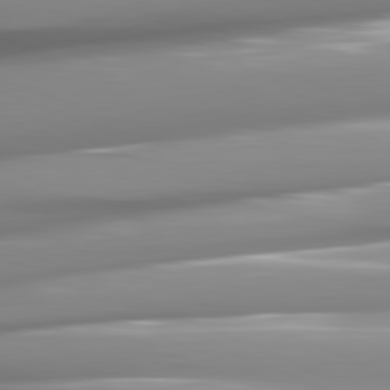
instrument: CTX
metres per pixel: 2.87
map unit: lApd
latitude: 82.0255
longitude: -141.4048
